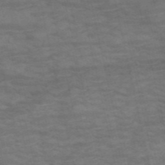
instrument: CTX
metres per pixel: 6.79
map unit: HNb
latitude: -53.8800
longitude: -43.7072
